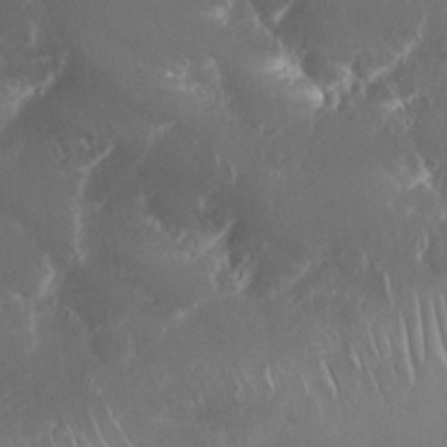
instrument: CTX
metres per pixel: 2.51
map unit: Nhu
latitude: 28.2900
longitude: -65.9339
